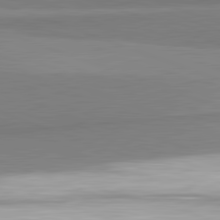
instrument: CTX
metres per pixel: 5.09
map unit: lApd
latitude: 82.2711
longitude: 172.1606
